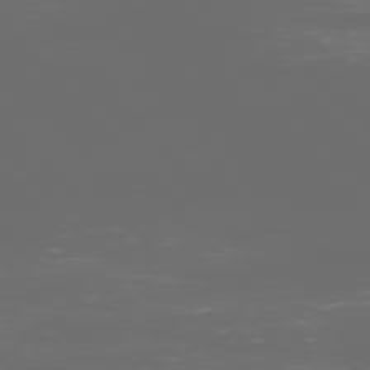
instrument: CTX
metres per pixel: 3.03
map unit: Ap
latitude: -76.4818
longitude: -73.5749
